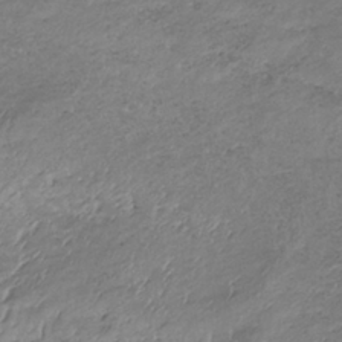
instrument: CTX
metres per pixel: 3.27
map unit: lHb
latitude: -34.9731
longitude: 67.9367
